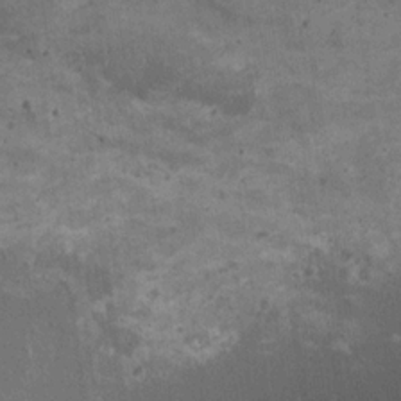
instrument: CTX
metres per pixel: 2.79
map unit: HNhu
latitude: 0.7057
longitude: 5.8611
